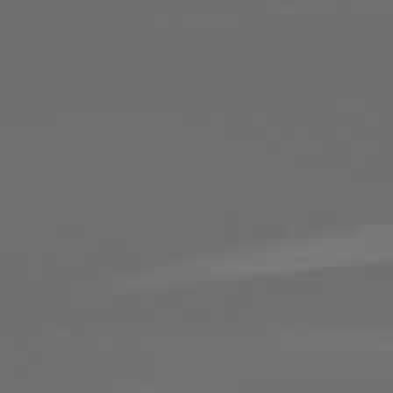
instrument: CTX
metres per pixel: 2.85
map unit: lApd
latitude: 82.3089
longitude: 134.6707
